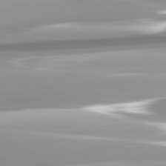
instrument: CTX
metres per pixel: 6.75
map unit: lApd
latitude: 82.1388
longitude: -139.2726
